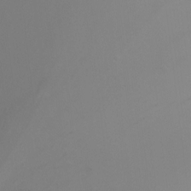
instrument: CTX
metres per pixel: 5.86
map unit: Ht
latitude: -3.5777
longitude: -24.9513
